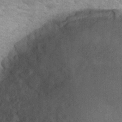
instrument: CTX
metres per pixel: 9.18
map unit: Hto
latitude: 22.2900
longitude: -43.4804
